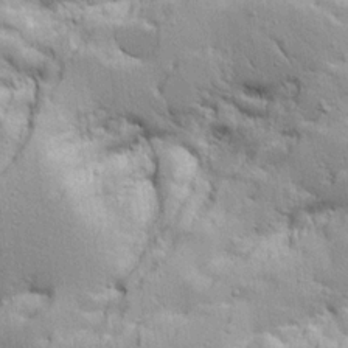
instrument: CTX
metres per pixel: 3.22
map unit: Aa
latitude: 16.6679
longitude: -125.2159
